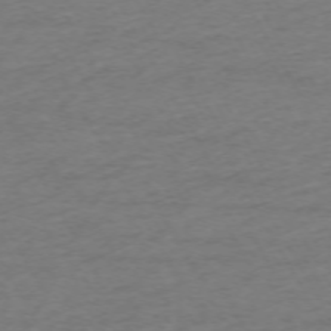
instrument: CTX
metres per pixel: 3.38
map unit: Ap
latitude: -72.7652
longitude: -69.5749
